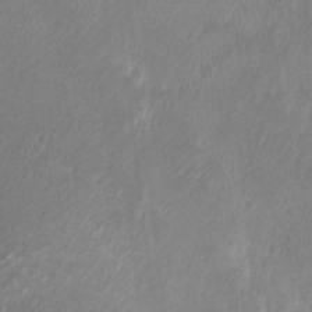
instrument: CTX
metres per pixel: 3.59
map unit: Hto
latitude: 6.0822
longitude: -35.2159
